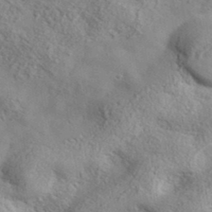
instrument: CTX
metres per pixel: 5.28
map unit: lHvf
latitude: 37.4616
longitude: -87.5749
